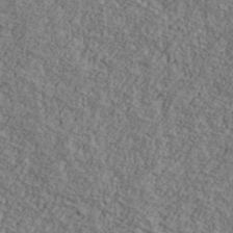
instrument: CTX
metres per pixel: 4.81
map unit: Ave
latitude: 41.0080
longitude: -110.8002
